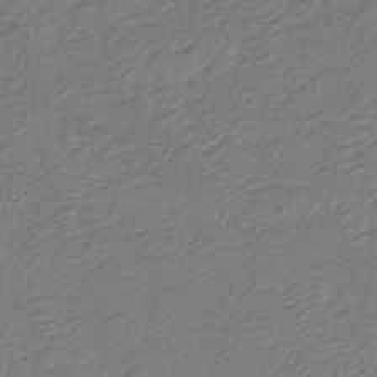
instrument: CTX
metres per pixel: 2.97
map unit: eHb
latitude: -30.1417
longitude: 67.2187
